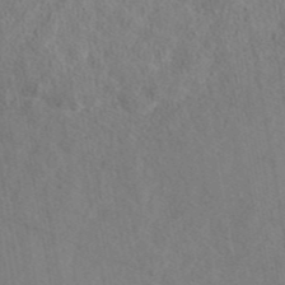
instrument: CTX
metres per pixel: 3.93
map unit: eAb
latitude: 43.6127
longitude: 108.7274
